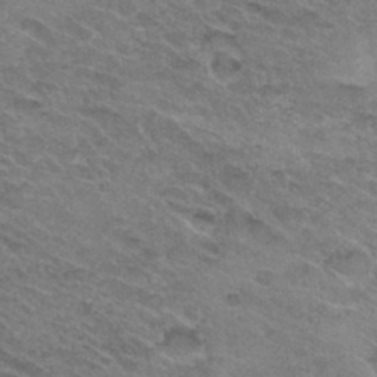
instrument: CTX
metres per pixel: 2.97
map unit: Hto
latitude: 31.5749
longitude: -47.4427
